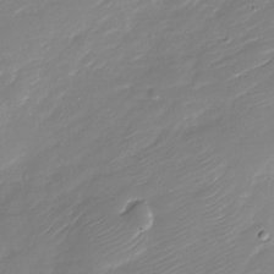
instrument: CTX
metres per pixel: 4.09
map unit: Nhu
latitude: -30.5385
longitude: -72.5168
